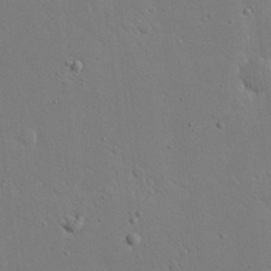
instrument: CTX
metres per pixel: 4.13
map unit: eHh
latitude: 20.4223
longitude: -71.0836
